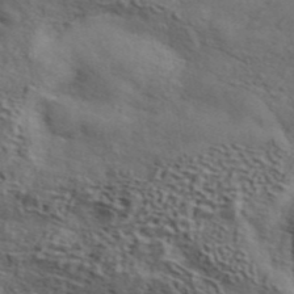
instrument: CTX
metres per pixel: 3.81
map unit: ANa
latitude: 43.8961
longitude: 48.0850
